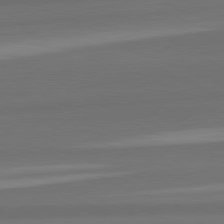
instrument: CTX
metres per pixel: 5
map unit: lApd
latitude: 82.3845
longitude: -171.8772
